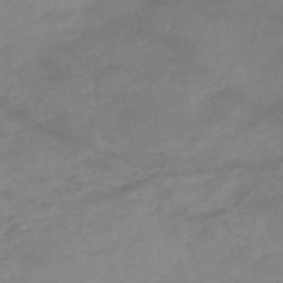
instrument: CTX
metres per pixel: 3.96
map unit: HNb
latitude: -48.6141
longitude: -38.9703
